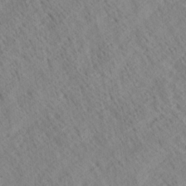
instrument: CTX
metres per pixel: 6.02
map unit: Ave
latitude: 20.9703
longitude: -140.1388
